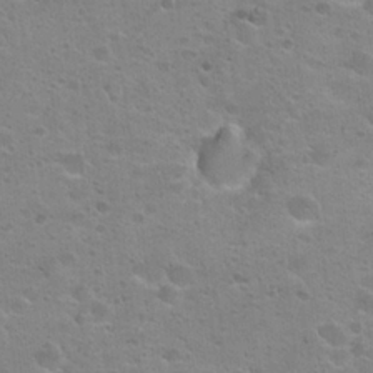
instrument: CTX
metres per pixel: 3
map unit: Hto
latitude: 22.9703
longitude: -50.3278
